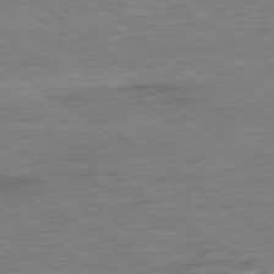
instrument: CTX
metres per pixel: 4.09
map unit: Ap
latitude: -80.0850
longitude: -80.4034
